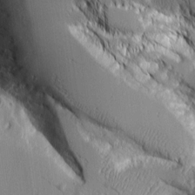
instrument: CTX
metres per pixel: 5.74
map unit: Aa
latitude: 9.0459
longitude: -129.6694
